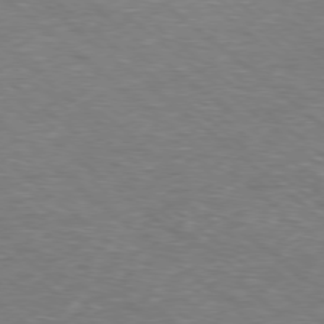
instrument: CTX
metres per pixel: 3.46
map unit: Hpe
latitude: -78.5762
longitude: 17.7289
